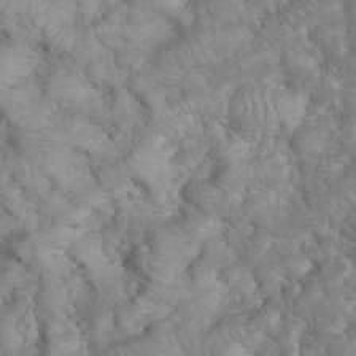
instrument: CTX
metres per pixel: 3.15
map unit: eHh
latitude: 34.4601
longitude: -64.0444
